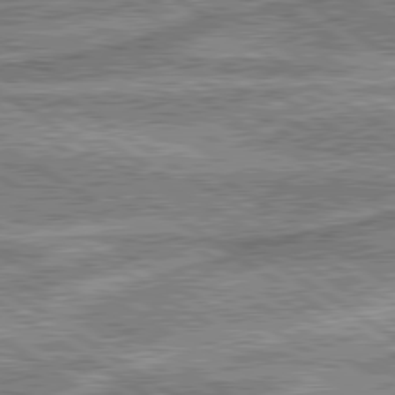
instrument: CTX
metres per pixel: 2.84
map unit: lApd
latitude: 80.0822
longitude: 173.1809
